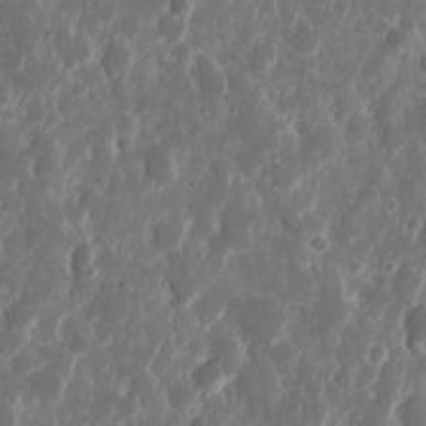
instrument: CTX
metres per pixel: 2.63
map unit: eHh
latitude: 11.7639
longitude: -71.9906
